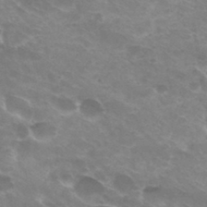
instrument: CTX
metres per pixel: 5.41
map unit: Hto
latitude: 33.4426
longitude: -42.4979
